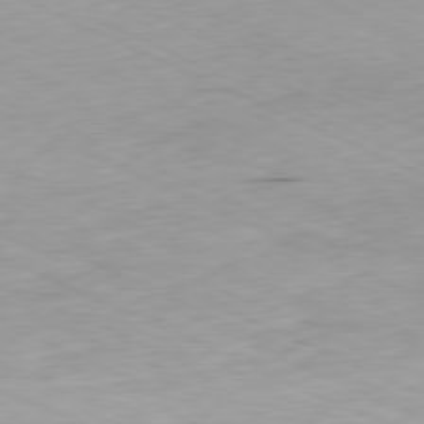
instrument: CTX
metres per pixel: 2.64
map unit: Ap
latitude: -81.3888
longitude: -71.8205
